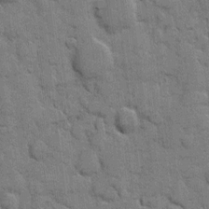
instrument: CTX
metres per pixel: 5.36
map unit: eHh
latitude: 8.2901
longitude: -65.5182
